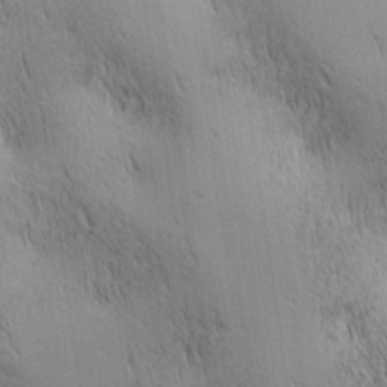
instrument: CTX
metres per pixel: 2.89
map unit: lAa
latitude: 10.9703
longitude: -108.1388
